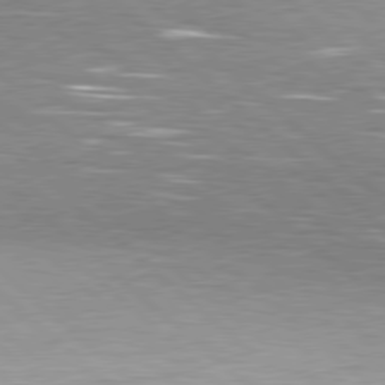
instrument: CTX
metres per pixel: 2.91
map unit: Hpe
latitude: 78.3468
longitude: -139.7261
